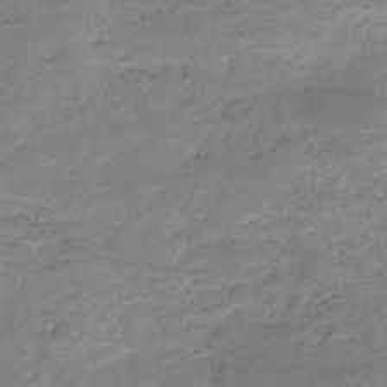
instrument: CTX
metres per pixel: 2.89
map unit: HNb
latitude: -51.6155
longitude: -41.0647
